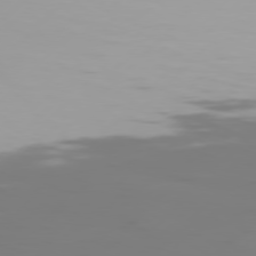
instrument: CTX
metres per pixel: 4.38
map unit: Hpe
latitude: 77.3292
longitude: -138.7246
